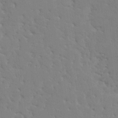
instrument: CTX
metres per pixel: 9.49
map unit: HNhu
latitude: 7.8583
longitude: -2.3467
